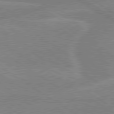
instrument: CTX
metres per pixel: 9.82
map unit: lApd
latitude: 79.5182
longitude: -132.7813
